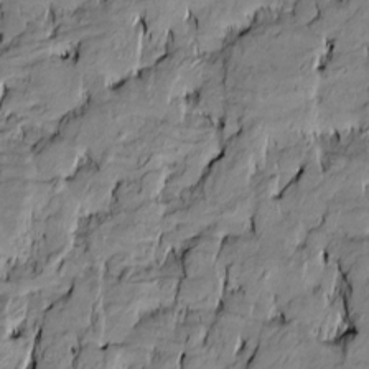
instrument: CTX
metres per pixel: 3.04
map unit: Htu
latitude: -10.1984
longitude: 176.8597
